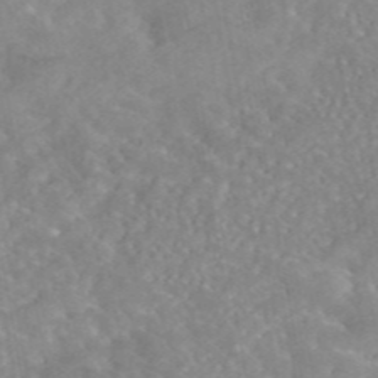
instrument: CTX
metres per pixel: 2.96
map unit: eAb
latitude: 45.2915
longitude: 126.2361
